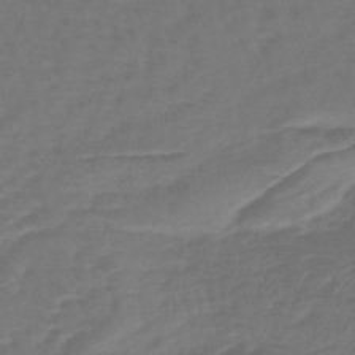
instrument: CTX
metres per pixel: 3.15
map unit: lHb
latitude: -43.8233
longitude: 77.5399
